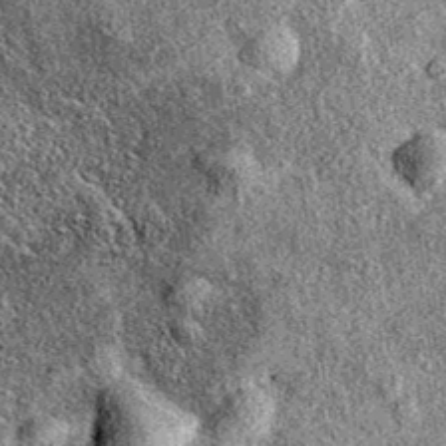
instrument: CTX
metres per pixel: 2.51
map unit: eAb
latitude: 37.3670
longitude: 111.2565
